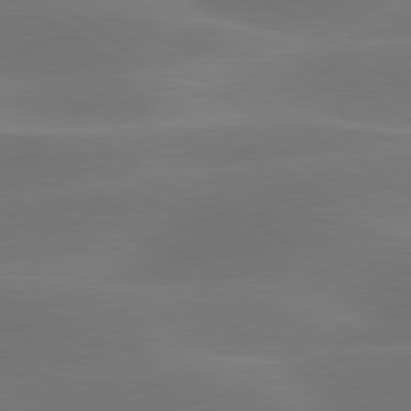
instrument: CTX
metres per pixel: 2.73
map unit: lApd
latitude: 79.9339
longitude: -90.0633
